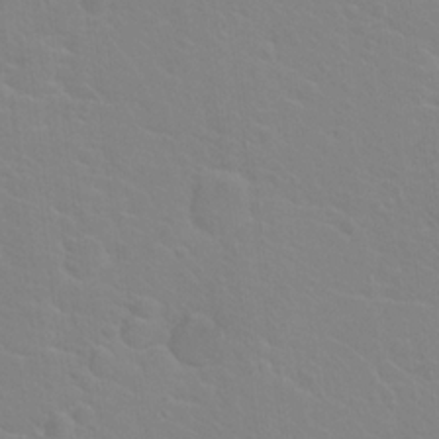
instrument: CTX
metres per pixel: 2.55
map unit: Hto
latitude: 20.2334
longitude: -33.0836
